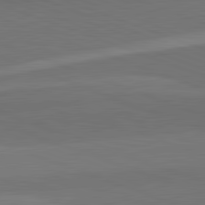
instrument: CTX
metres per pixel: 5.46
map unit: lApd
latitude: 82.3278
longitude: 136.3495
